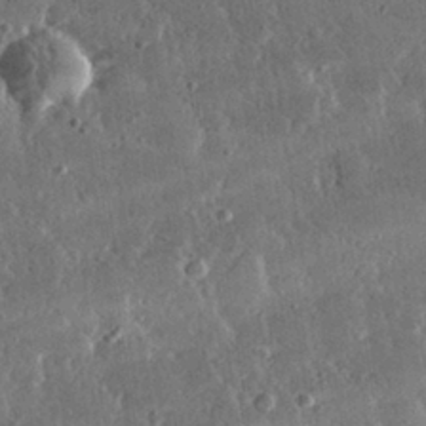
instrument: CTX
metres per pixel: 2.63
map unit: lHvf
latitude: 31.4049
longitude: -91.4237
